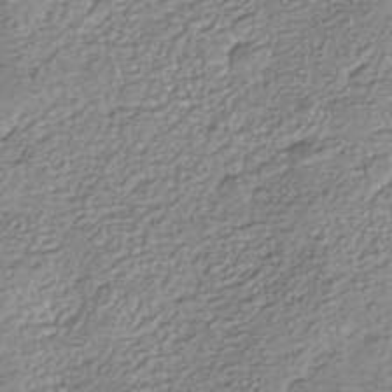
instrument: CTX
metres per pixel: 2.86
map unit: Nhe
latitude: -40.4440
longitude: -100.3656
